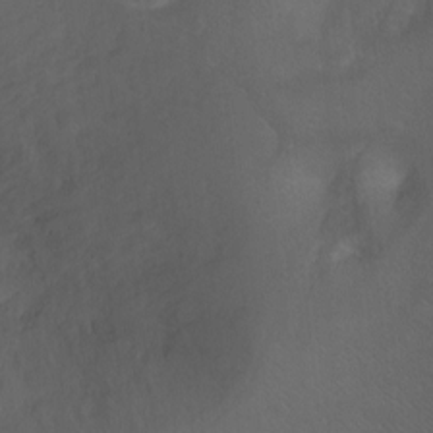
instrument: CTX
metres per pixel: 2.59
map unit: Ht
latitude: -11.4266
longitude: -35.1970
